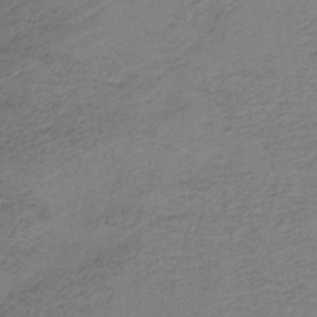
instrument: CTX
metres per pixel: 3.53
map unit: HNb
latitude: -42.8596
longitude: 49.1054
